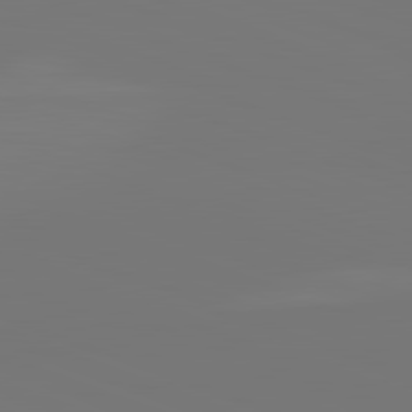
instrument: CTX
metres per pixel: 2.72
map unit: lApd
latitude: 82.1577
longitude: 145.6911
